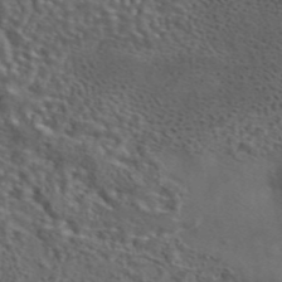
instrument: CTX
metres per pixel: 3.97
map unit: eAb
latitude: 43.9906
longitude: 103.6722
